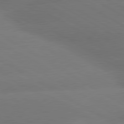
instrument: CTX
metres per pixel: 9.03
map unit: lApd
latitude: 80.4412
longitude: -149.7450
